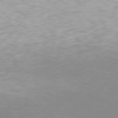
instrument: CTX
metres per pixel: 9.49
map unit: Hpe
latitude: 77.4804
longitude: -130.7436
